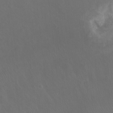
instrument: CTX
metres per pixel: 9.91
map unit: Hto
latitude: -13.1053
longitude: -41.6315
